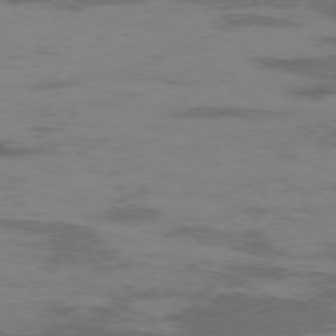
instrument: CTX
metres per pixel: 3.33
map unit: Hpe
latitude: -76.0094
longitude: -10.8569
